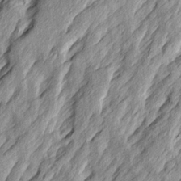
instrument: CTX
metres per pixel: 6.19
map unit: Ave
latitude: 15.3482
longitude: -137.2537
